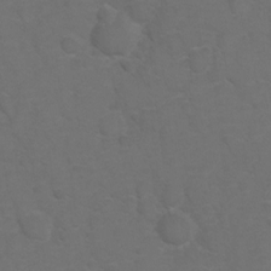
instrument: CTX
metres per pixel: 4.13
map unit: Hto
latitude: 5.9717
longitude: -30.8758
